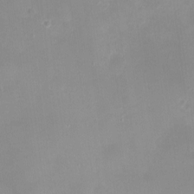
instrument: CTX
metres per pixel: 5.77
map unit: eHh
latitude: -4.9541
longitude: -77.8772
